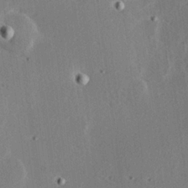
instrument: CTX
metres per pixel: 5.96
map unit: Hve
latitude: 19.5560
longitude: 149.5777
